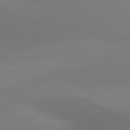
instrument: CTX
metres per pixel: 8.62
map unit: lApd
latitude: 80.7624
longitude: 129.4455
